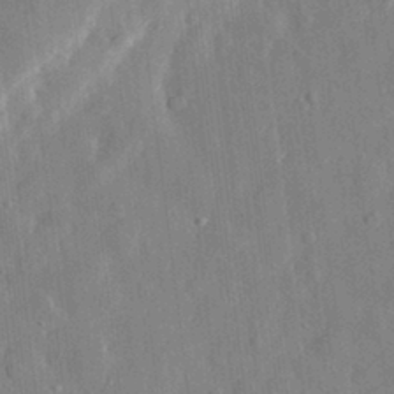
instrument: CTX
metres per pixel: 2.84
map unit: eHh
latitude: 29.1403
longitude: -76.9513
